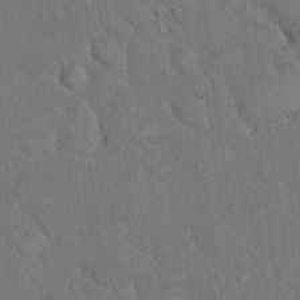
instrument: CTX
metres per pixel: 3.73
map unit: eHh
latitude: 17.7828
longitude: -63.2537
